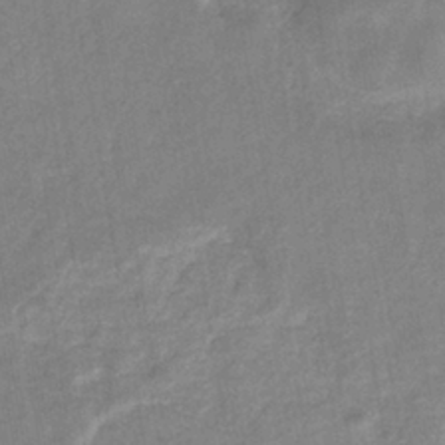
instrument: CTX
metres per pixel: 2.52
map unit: eHb
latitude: -35.1053
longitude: 74.4629
